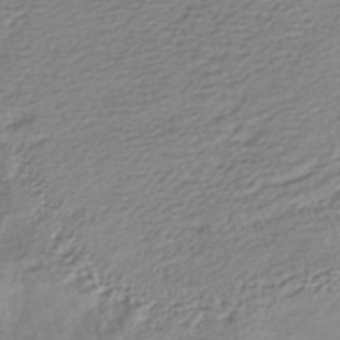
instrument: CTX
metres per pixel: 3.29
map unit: lHb
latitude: -40.7841
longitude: 73.4454
